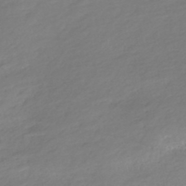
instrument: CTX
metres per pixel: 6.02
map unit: Nhe
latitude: -48.3873
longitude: -172.5734
